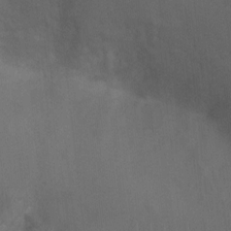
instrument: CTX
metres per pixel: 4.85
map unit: Ht
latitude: 4.0822
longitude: -29.0458
